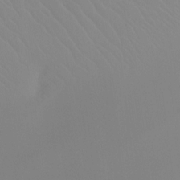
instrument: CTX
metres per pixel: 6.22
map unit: Htu
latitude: -15.7667
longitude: -47.5371
